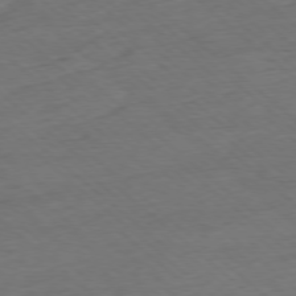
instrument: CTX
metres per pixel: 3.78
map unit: Ap
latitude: -78.0283
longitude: -97.2726
